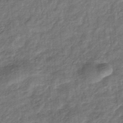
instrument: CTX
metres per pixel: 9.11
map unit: eHb
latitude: -34.2739
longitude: 79.5588
